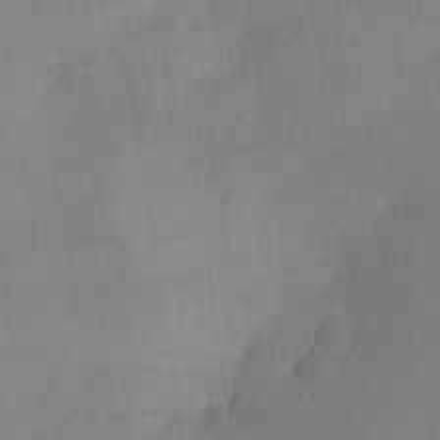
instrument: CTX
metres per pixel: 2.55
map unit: Nhe
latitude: -29.2187
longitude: -110.5735
